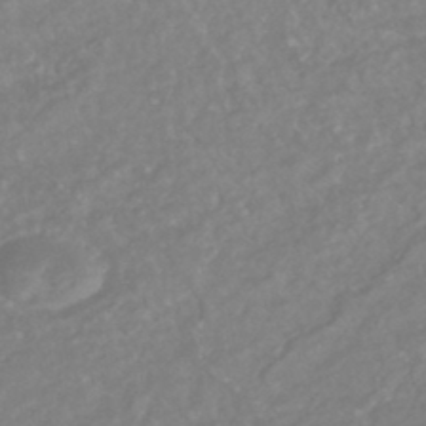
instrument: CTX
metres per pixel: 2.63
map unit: HNhu
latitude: -45.0675
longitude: 98.4629
